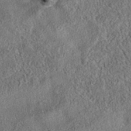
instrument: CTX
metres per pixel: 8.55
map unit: eAb
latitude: 36.1578
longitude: 113.6344
